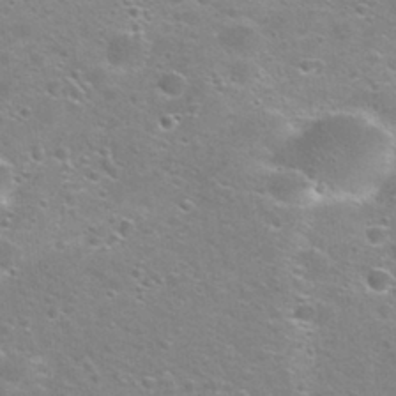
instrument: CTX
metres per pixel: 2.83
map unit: Nhu
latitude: 29.3293
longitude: -49.3104
